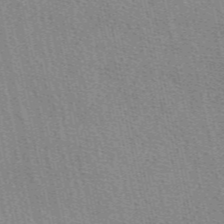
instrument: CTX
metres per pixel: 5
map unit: eAb
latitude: 49.1970
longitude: 106.1417
